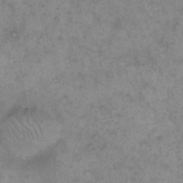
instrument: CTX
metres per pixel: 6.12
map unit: eHh
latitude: 15.2537
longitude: -65.8205
